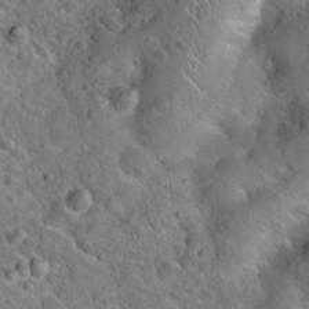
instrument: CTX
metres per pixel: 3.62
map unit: Hto
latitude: 19.7827
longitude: -49.8016
